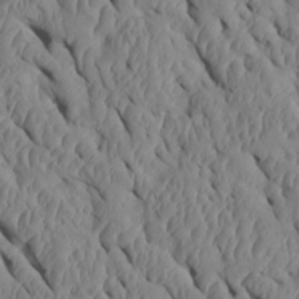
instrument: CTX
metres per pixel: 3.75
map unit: Htu
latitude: 1.4615
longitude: 148.4440
